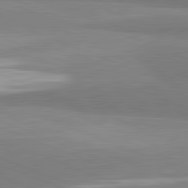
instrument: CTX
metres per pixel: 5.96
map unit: lApd
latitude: 81.9339
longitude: 160.0094
